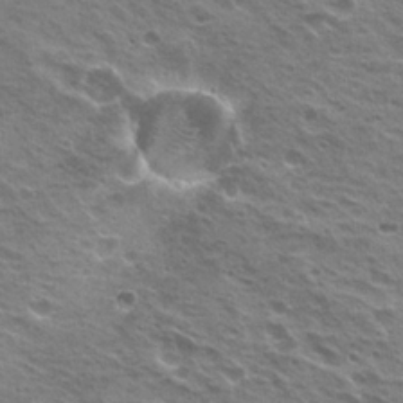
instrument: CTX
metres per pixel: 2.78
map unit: Hto
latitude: 22.0444
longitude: -31.3860
